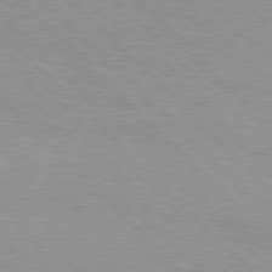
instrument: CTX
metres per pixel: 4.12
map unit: Hpe
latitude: 76.9136
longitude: -153.1970
